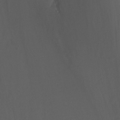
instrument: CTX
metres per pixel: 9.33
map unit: Ht
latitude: -14.8786
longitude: -54.7435
